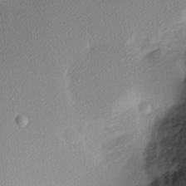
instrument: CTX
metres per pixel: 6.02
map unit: Nhu
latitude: 2.9513
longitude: -75.8772
